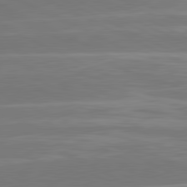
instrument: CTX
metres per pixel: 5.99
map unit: lApd
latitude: 81.1592
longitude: -129.9528
